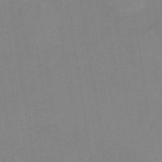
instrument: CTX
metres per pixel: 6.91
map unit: HNb
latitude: -35.1431
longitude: 56.7841
